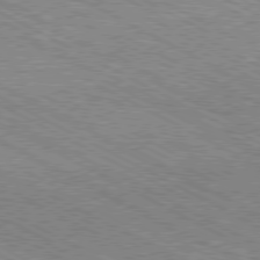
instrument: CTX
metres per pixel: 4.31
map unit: Hpe
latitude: -80.9542
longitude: 20.8786
